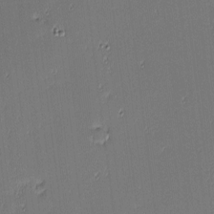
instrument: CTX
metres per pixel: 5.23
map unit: eHh
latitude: -3.7288
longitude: -82.9135
